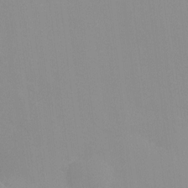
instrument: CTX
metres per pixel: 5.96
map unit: HNhu
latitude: 6.2900
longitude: 2.1605
